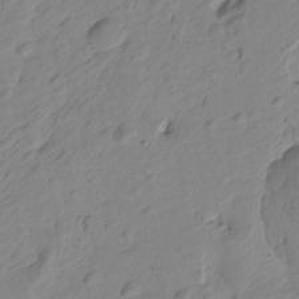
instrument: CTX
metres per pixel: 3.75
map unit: Htu
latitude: -1.6533
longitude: -175.3104
